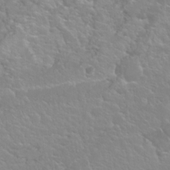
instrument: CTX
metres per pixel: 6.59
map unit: Nhu
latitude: 24.5356
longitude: -60.0822
